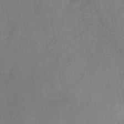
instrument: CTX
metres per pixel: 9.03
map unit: HNb
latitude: -44.6519
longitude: -38.4979
